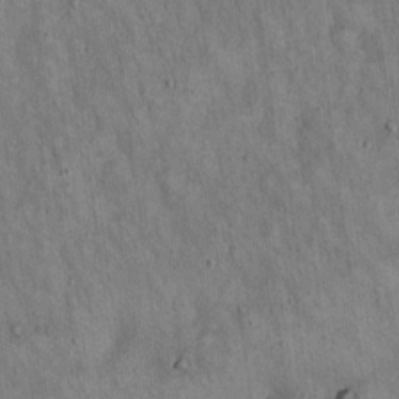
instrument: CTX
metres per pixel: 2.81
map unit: Hto
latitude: 15.0081
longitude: -58.9514
